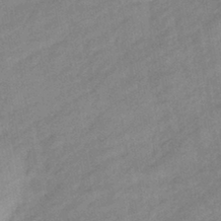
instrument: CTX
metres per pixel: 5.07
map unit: eHb
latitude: -41.3132
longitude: 84.1227
